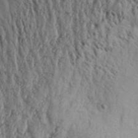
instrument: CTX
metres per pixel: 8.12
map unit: Aa
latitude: 32.3845
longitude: -135.1403
